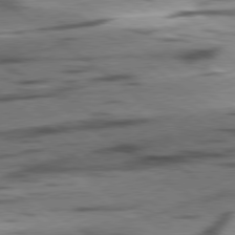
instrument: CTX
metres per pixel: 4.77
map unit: lApd
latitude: 78.7435
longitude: -51.1025
